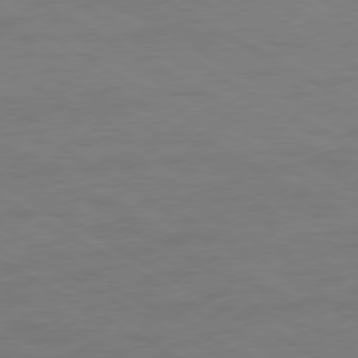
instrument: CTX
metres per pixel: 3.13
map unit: Ap
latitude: -77.2754
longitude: -75.1025
